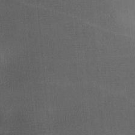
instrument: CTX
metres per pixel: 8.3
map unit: lAa
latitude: -8.8408
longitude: -124.7246
